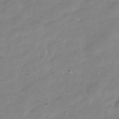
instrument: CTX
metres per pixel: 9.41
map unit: Hve
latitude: -32.2929
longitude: 90.8219
